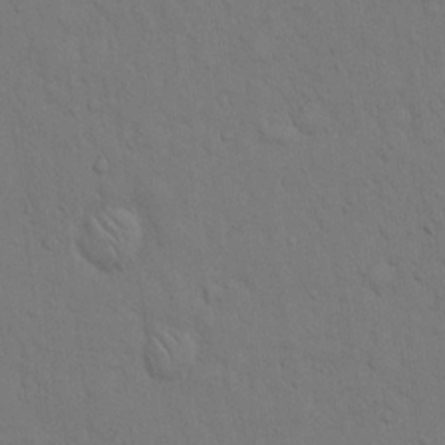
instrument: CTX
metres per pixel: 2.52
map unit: Hto
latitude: 13.1970
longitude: -56.7624
